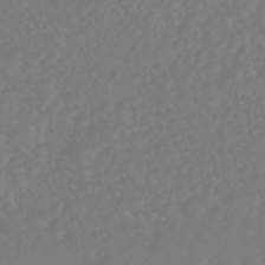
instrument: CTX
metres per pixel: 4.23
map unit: HNhu
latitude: -46.6329
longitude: 97.2943
